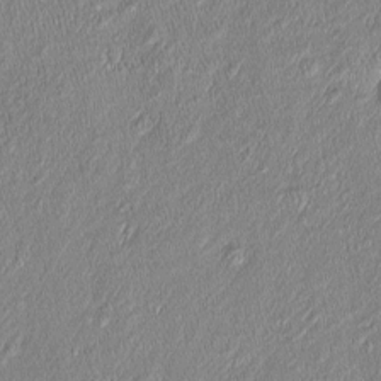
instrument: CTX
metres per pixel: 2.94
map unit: Htu
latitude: -6.0283
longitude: 159.2187
